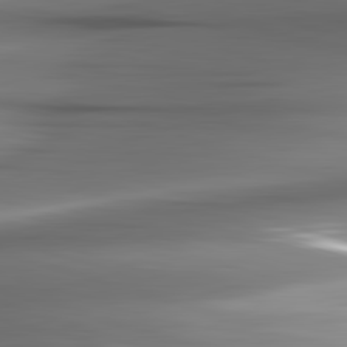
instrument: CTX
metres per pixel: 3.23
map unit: lApd
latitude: 82.6679
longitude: -142.2523
